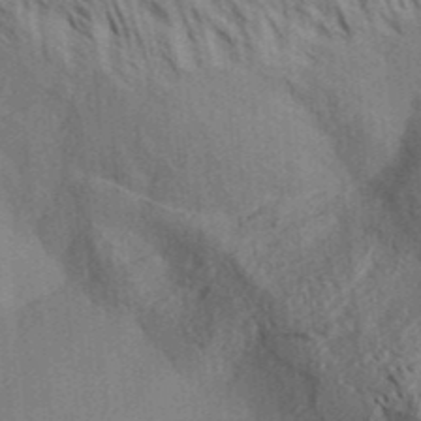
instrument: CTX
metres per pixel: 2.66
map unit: Aa
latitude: 31.4427
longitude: -138.6301
